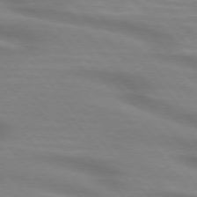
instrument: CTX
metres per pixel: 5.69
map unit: lApd
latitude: 74.7624
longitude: -60.3467
